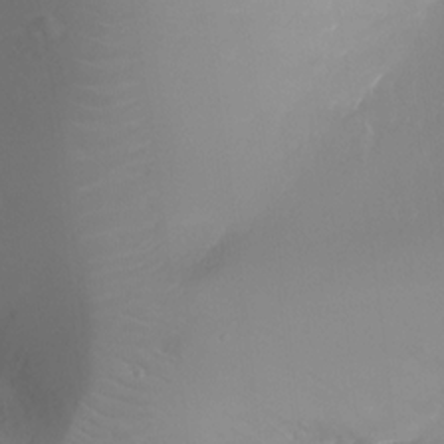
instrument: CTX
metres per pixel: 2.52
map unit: Ht
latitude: -16.4062
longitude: -41.4048
